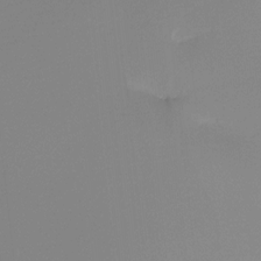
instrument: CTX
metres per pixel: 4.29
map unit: Ht
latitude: -16.4818
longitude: -46.2145
